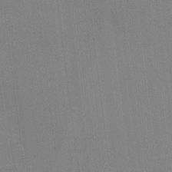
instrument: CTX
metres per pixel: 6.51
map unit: HNhu
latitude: 9.7828
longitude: 14.8408
